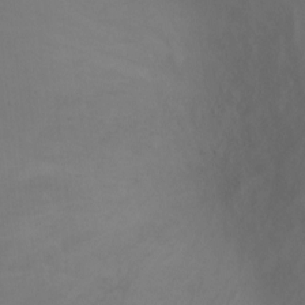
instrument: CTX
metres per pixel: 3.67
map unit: Ht
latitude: -6.8786
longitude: -26.8380
